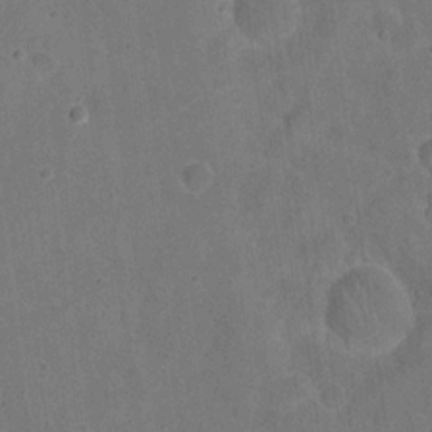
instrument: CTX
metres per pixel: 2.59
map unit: eHh
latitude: 21.0459
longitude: -62.2334
